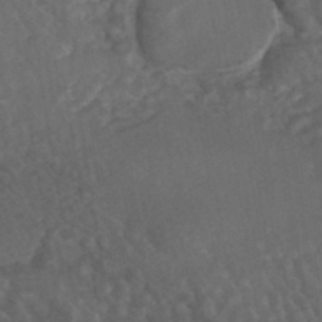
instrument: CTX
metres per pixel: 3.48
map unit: HNhu
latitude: -45.6722
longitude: 106.5385
